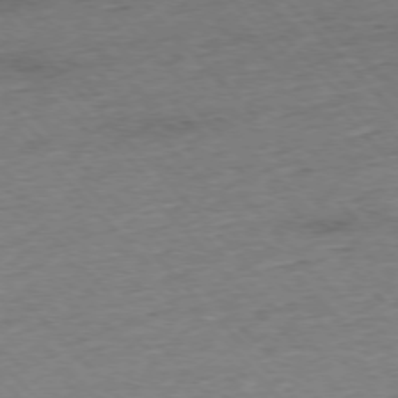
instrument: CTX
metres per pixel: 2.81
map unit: Ap
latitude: -76.3684
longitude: -87.6694
